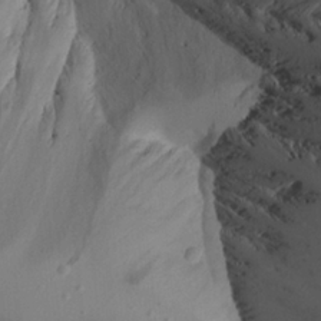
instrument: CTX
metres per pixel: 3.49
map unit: Aa
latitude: 25.0458
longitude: -131.7639
